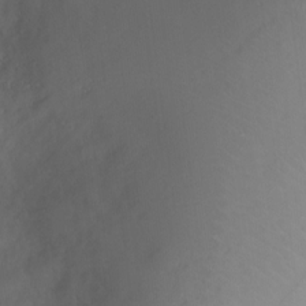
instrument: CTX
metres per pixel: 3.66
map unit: Ht
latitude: -4.2550
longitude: -16.4790
